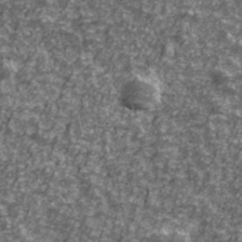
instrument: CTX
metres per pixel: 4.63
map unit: Ave
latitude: 42.1578
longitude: -114.0255
